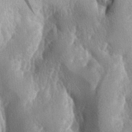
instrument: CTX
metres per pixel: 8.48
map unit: lAa
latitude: -7.0675
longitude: -124.8002
